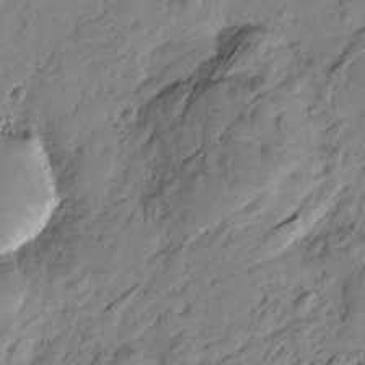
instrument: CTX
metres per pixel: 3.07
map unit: Htu
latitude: -3.6343
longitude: -178.4601
